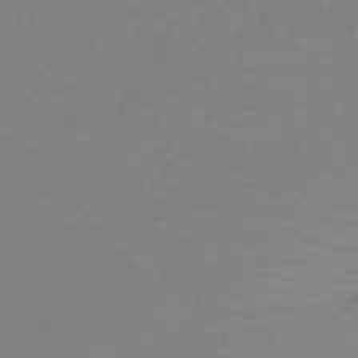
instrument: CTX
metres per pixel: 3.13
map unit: lHb
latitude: -41.2376
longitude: 60.2173
